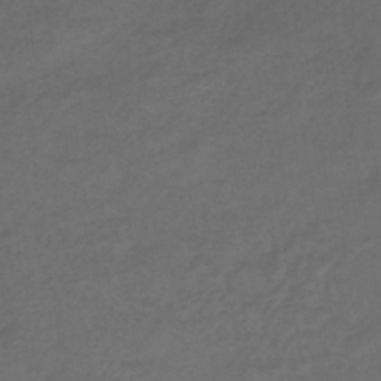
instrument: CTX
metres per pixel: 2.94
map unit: eHb
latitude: -43.3887
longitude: 87.0675
